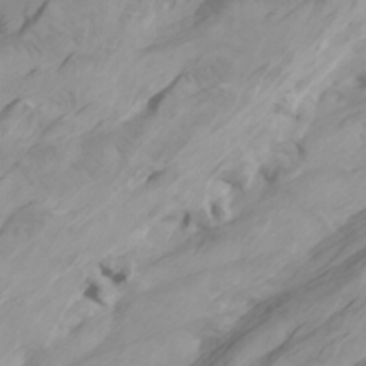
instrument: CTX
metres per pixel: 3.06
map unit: Htu
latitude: -6.7652
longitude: -70.8380
